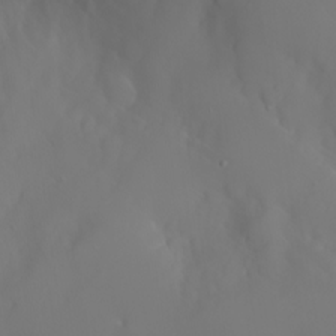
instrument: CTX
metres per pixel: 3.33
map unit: Nhu
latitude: -6.7274
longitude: -88.3657
